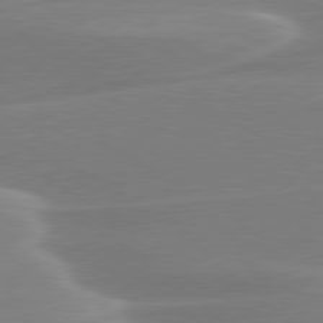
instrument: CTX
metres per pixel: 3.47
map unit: lApd
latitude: 79.5560
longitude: -114.5545
